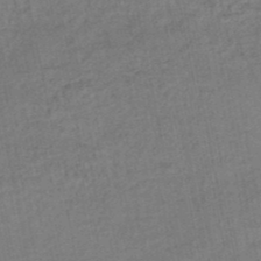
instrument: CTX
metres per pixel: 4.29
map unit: HNhu
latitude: -48.0661
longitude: 101.4643
